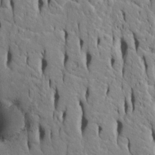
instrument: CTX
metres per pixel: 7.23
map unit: Htu
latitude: -4.8408
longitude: 151.7477
